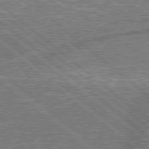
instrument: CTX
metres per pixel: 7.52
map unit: lApd
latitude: 79.1403
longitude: 175.2942
